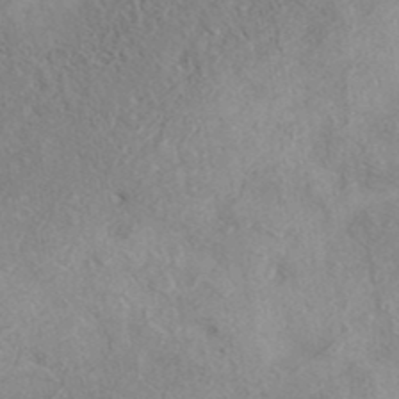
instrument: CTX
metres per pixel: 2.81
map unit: eAb
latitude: 40.6301
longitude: 104.4062
